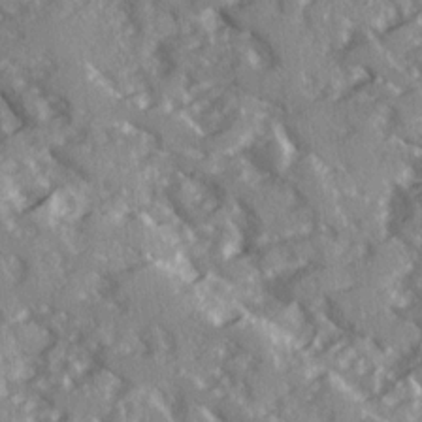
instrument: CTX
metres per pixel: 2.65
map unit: Ave
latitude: 16.3845
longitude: -130.4412
